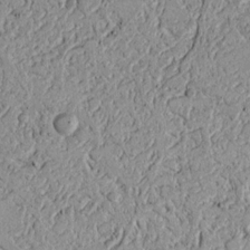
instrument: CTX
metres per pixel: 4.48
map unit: Nhu
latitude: 16.7813
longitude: -74.4223
